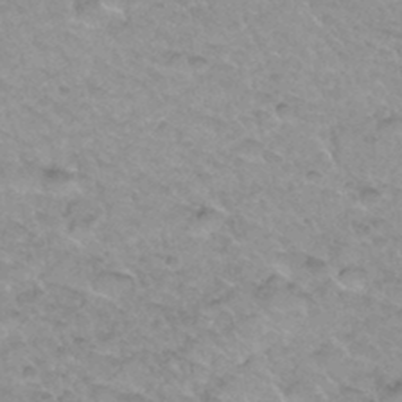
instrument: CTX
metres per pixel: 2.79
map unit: Hto
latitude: 34.8191
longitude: -48.6302
